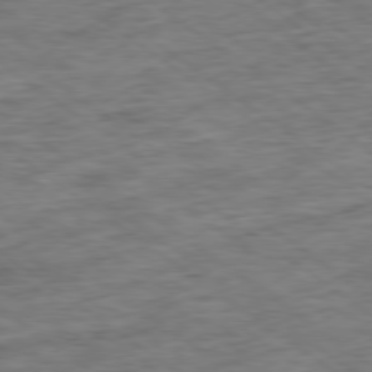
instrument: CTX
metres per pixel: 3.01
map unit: Ap
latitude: -79.3509
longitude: -49.4615
